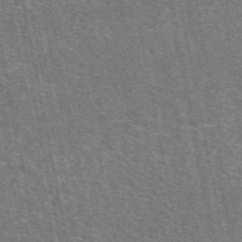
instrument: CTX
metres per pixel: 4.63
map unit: eAb
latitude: 49.2348
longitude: 115.9367
